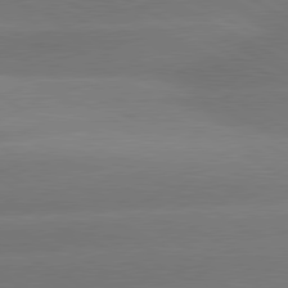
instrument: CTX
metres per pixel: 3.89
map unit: lApd
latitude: 80.4979
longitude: -150.2522
